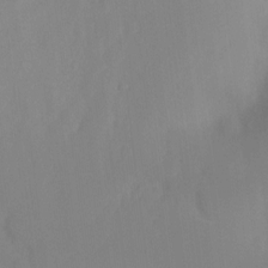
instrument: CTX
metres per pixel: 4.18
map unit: Hto
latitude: -8.4818
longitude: -48.8569
